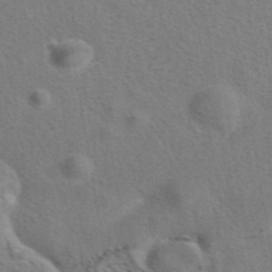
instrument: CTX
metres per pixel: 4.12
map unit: eAb
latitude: 42.0633
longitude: 104.9919
